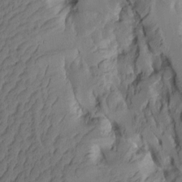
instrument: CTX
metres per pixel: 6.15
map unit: Aa
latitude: 8.7435
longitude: -127.0837
